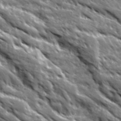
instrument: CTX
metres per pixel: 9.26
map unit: Ave
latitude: 19.7071
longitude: -135.1403
